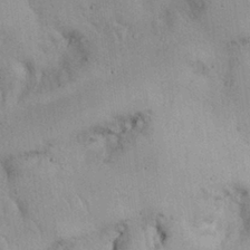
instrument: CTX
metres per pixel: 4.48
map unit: Nhu
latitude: 26.8758
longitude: -68.5735
